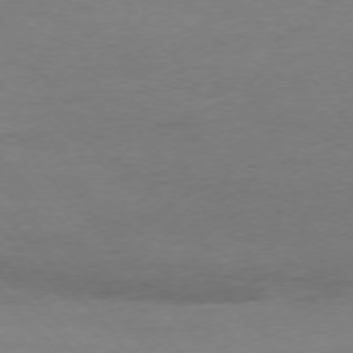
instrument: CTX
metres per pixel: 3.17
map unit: Ap
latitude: -76.3873
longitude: -81.3104
